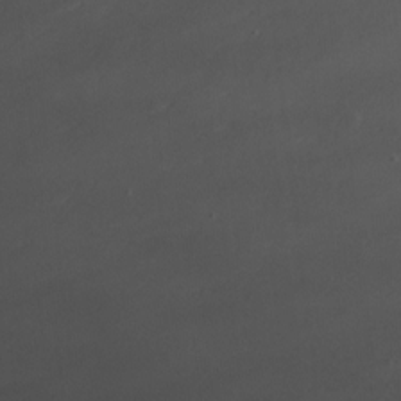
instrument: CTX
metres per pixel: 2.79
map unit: Nhu
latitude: -13.1998
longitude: -72.5735
